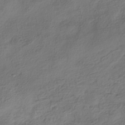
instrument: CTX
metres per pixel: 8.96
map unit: HNhu
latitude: -40.5196
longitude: 106.8219
